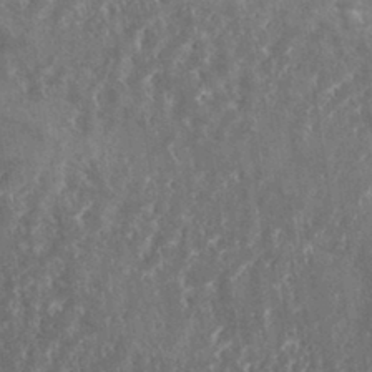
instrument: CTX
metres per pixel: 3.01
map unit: eHh
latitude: 34.8002
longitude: -134.0822
